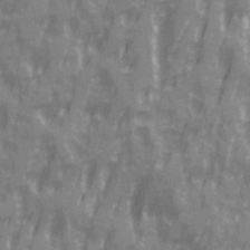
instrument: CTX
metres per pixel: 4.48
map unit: Ave
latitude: 20.4034
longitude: -132.2712
